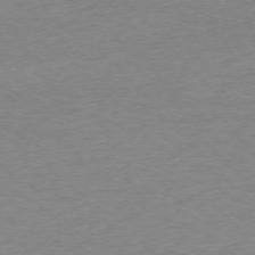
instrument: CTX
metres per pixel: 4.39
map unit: Ap
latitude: -76.6330
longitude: -80.6490
